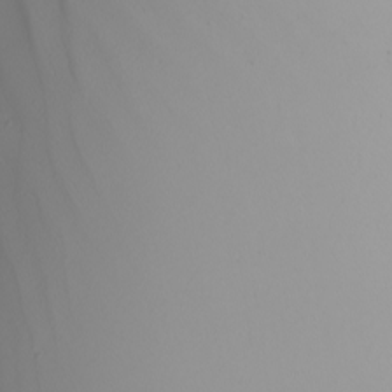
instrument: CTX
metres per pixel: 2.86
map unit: Nhu
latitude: -6.9730
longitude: -94.2334
